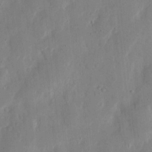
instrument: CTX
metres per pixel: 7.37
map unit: eHh
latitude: 12.4412
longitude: -68.0255
